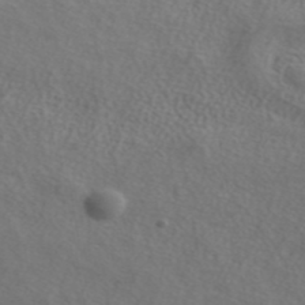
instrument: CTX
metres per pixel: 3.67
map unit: ANa
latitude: 41.8394
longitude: 26.7085
